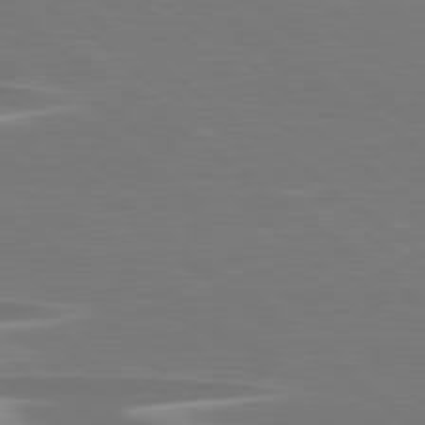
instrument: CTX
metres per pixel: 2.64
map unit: lApd
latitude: 79.0837
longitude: -93.9717
